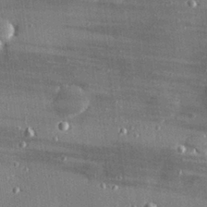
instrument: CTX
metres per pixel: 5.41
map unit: Hve
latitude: 27.7072
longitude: -90.3845
